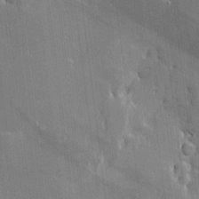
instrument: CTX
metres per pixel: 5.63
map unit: Htu
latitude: -6.7652
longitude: 175.9178
